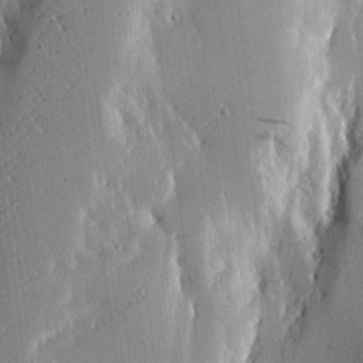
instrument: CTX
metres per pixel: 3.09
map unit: Aa
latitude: 17.8772
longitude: -142.5924
